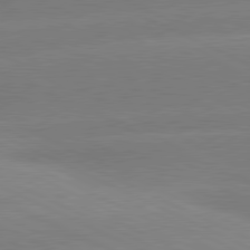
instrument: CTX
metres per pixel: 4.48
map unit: lApd
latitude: 80.9703
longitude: -155.4993
